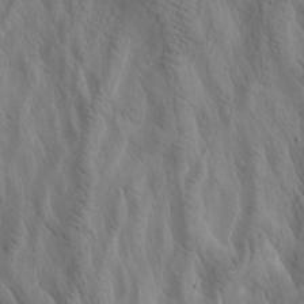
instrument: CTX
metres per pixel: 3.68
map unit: Htu
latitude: -2.8407
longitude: 169.3320
